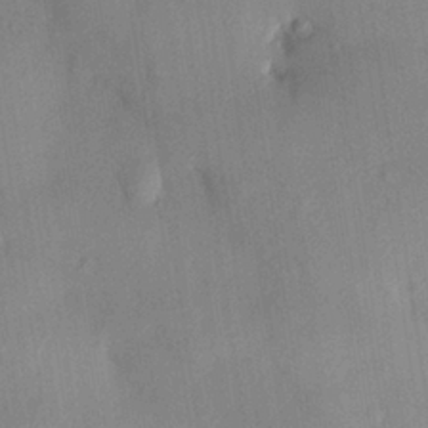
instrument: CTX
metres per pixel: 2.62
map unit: HNhu
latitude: 13.8395
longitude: 11.1053
